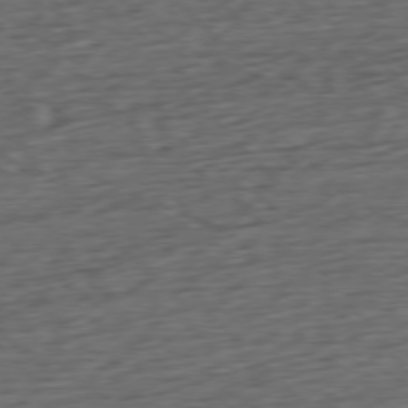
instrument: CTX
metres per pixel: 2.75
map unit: Ap
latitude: -77.8233
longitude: -72.3279
